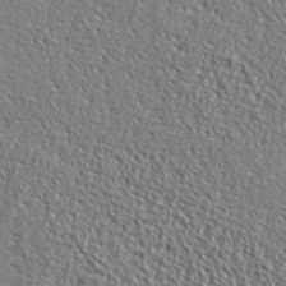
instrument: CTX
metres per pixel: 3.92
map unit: ANa
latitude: 41.7827
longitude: -86.9325
